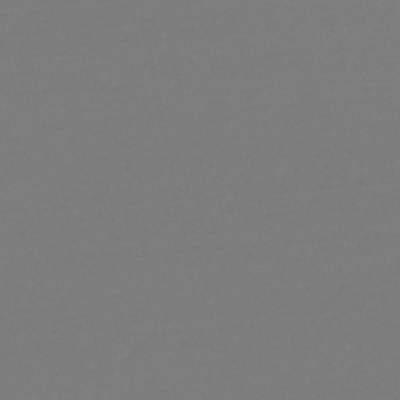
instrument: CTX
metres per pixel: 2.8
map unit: HNb
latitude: -50.1228
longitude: -42.9136
